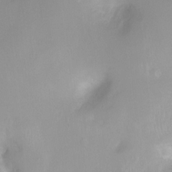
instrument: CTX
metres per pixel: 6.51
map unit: Ht
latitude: -0.8597
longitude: -18.9513
